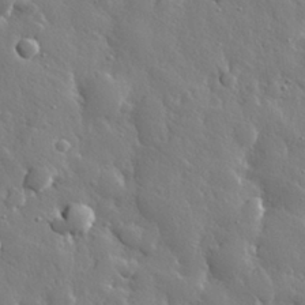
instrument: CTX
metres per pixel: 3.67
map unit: eHh
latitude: 30.2523
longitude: -78.6491
